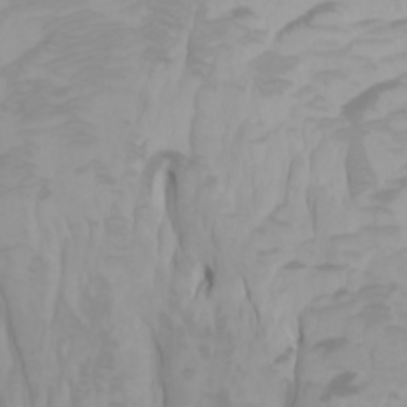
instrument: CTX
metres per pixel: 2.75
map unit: Htu
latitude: -0.5574
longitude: -77.1592
